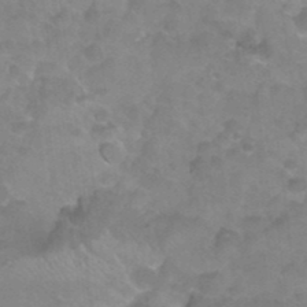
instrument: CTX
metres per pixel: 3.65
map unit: Nhu
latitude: 26.1389
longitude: -54.4790
